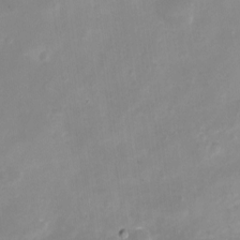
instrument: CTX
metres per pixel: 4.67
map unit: Nhu
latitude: -12.2740
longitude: -50.3467
